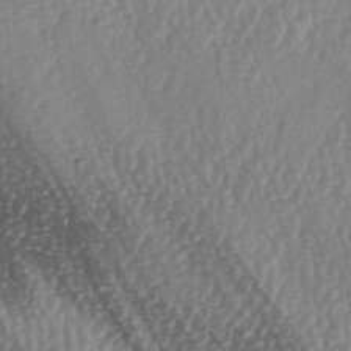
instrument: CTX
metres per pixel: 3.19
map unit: lAa
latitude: -5.5021
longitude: -126.8947
